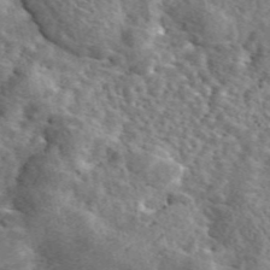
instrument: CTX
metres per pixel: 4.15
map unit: eAb
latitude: 45.1025
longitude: 111.2753
